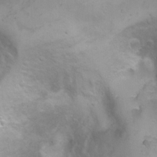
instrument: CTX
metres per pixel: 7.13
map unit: Ht
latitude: 2.8569
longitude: -34.5356
